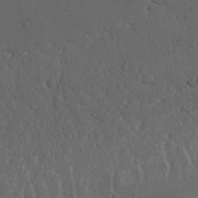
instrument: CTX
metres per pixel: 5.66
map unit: Nhu
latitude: 22.0633
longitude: -72.3468
